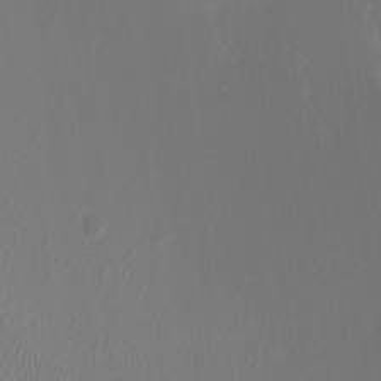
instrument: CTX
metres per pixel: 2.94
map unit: Ht
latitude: -1.1620
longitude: -18.4223
